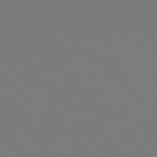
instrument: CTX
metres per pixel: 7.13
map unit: Hpe
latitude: 76.9136
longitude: -162.4790
